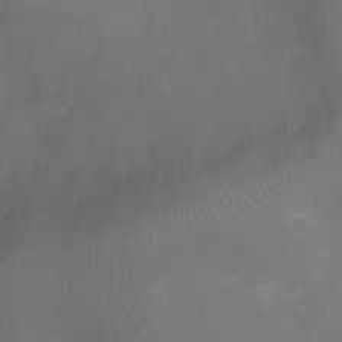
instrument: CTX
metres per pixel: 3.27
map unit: Ht
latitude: -4.4629
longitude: -18.1577
